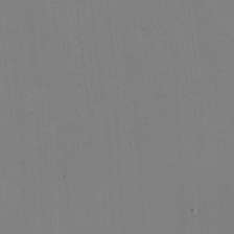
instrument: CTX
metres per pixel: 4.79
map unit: eHh
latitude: -3.0864
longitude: -79.8017
